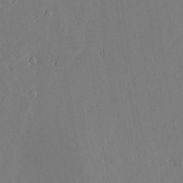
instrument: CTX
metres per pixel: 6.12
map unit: lAvf
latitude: 17.0270
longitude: -126.2334
